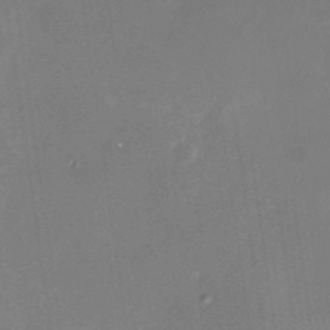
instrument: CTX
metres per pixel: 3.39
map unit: Nhu
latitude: -28.8975
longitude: -69.4427
